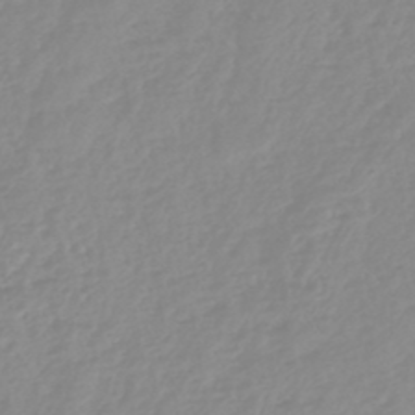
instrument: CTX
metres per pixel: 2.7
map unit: lHb
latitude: -44.5196
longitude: 79.2565
